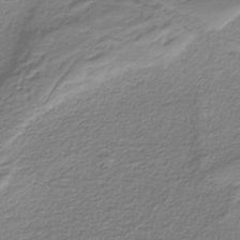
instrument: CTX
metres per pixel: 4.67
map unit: HNb
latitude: -37.3320
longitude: 53.8800
